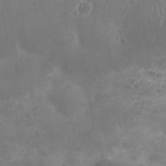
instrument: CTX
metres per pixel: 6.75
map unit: Nhu
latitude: 26.2901
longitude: -52.4601
